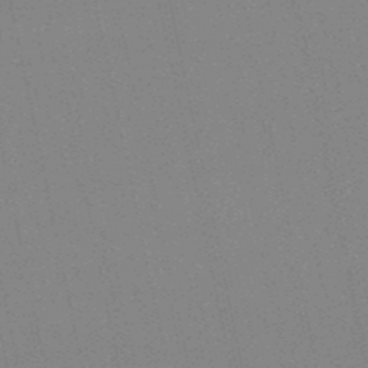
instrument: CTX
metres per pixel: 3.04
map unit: lHb
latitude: -49.8612
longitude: 69.3131
